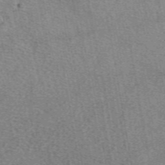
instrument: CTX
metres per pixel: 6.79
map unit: eAb
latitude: 49.2915
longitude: 108.9920
